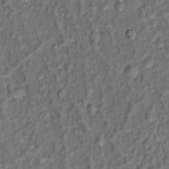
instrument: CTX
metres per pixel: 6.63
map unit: Hto
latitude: 14.2901
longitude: -34.7057
